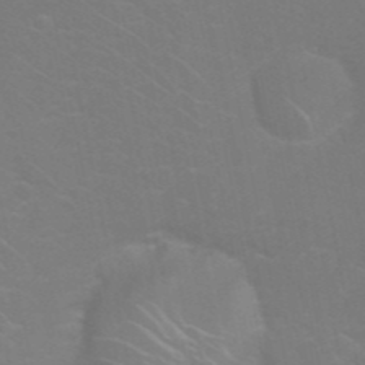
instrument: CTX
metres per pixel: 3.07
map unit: Nhu
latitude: 27.5371
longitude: -61.6316
